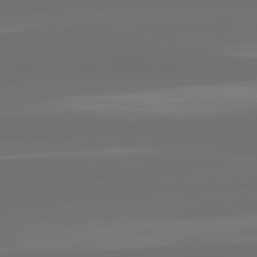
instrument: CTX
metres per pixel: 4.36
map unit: lApd
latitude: 82.3278
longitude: -167.9150
